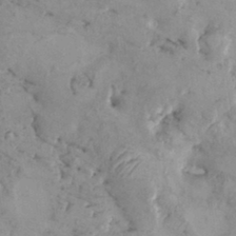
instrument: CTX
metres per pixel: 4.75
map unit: HNhu
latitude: 8.4223
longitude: -1.0080
